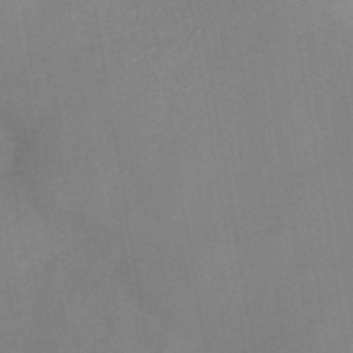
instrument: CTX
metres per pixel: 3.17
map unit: HNb
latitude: -44.9731
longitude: -38.2711
